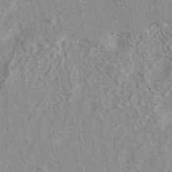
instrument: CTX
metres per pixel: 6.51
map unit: eAb
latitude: 40.8191
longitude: 105.3509
